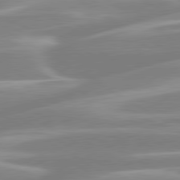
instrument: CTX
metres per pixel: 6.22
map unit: lApd
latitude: 80.2900
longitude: -128.1767
